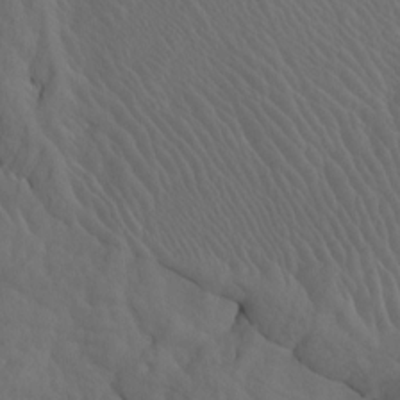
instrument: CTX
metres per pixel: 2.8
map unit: Htu
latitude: -7.7477
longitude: -67.1025
